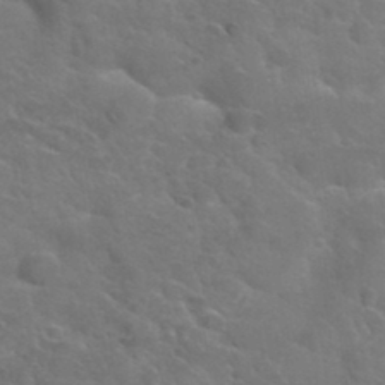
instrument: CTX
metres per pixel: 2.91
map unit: Hto
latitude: 33.8016
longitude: -50.1577
